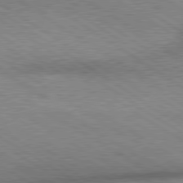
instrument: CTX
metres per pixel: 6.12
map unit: lApd
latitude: 79.8584
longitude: 167.4643
